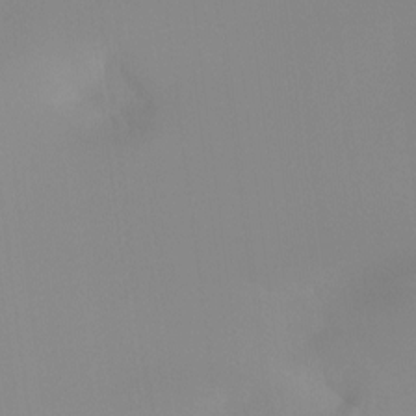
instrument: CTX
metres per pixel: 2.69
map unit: Ht
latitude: -13.2754
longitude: -50.8947
